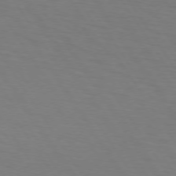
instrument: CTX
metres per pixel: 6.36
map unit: lApd
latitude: 73.4994
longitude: -75.6127
